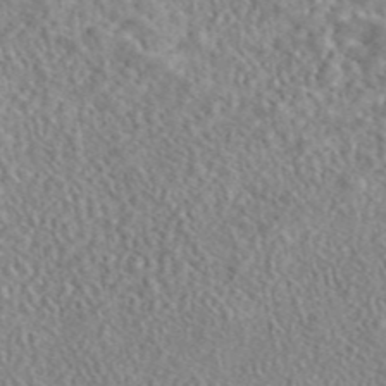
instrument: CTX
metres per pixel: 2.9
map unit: eAb
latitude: 45.2915
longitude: 128.1795
